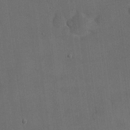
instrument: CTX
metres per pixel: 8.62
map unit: eHh
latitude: 18.5734
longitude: -65.3104
